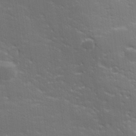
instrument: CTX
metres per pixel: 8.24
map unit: lHvf
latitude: 26.3467
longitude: 141.8989
